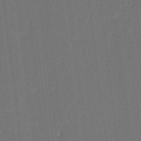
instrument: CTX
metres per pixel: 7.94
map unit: lAa
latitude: 13.3104
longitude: -107.3482
